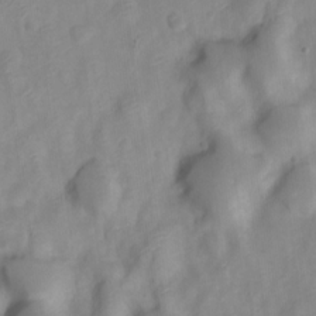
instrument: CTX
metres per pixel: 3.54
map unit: Nve
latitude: -22.2362
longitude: 106.5763
